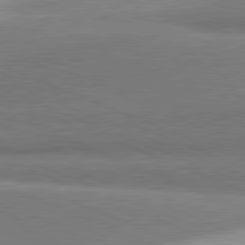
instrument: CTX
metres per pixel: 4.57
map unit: lApd
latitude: 81.4804
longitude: 164.4251
